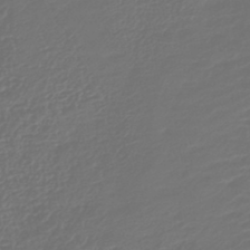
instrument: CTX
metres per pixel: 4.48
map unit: lHb
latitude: -43.5021
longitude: 77.2376
